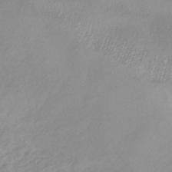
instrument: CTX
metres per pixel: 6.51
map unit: HNhu
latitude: -43.7477
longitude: 97.6155
